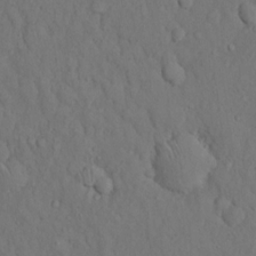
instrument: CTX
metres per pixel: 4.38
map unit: Hto
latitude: 14.6113
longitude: -61.8772
